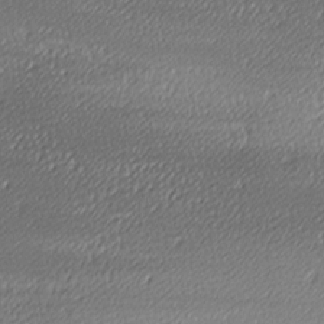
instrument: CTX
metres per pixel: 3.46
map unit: lAa
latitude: -10.4629
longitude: -126.2712
